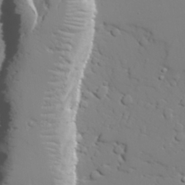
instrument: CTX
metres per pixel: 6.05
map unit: lAvf
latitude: 27.6127
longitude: -108.2522
